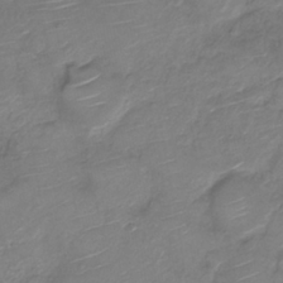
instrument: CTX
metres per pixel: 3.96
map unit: Nve
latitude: -19.6155
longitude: 106.0094
